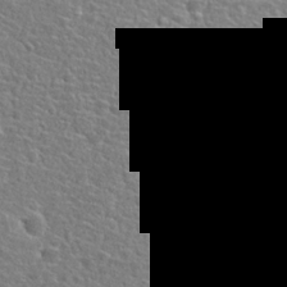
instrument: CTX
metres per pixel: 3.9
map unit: Hto
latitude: 25.5371
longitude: -47.7828
